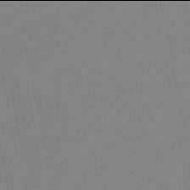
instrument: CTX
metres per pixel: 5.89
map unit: lHb
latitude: -46.0094
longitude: 74.8030
